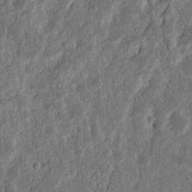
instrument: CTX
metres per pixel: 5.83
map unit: Nhu
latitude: 13.5182
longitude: -73.7639
